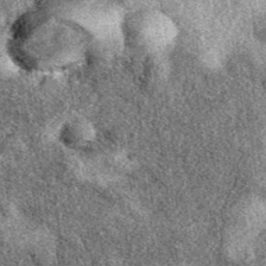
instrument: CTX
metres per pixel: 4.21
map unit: eAb
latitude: 39.9717
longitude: 110.8975
